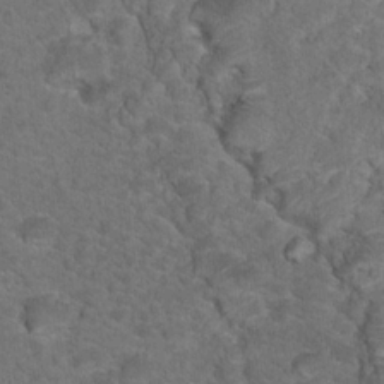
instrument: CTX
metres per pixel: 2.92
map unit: Hto
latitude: 18.3278
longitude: -36.9325
